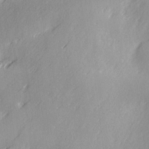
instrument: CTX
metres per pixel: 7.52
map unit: Ave
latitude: 2.7813
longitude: -111.7828
